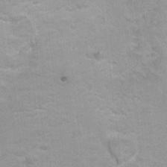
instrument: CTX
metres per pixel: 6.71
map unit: Hto
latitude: 5.7072
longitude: -32.2334
